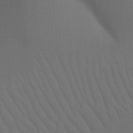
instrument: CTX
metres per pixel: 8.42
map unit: Nhu
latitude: 22.1011
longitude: -73.4994
